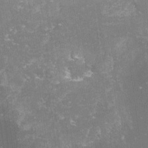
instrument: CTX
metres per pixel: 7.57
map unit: lHvf
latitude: -14.3307
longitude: -98.4223
